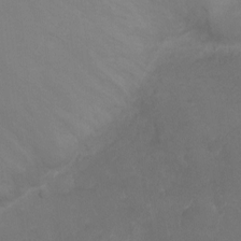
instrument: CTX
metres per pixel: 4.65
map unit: Ht
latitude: -2.8219
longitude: -18.9136
